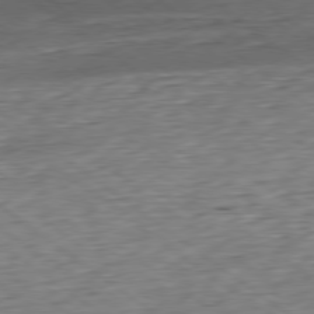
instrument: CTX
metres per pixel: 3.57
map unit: Hpe
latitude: -79.1998
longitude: 11.7667
